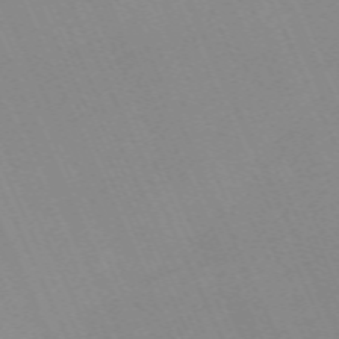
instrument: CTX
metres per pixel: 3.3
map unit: Nhu
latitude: -67.4832
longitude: 39.4455
